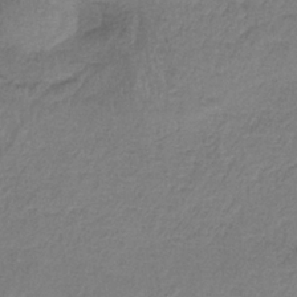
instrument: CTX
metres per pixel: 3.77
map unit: HNb
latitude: -35.0297
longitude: 58.9919
